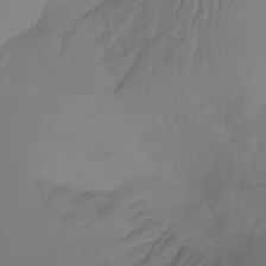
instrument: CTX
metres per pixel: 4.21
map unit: Aa
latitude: -11.1998
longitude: -68.6679
